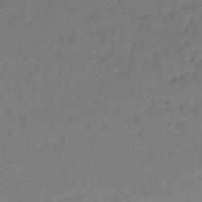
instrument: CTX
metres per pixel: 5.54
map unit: lHb
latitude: -43.2564
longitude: 58.4440
